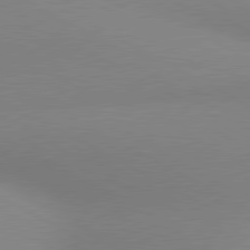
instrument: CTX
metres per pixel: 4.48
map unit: lApd
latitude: 80.4601
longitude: 127.3509
